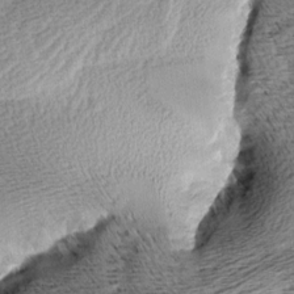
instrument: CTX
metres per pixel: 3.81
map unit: Aa
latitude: 8.0444
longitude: -139.7261
